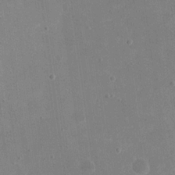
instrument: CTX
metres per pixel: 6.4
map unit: eHh
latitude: 20.0822
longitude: -66.2522
